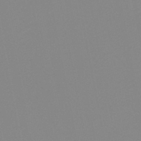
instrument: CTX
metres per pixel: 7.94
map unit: HNb
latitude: -45.4454
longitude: -43.3482
